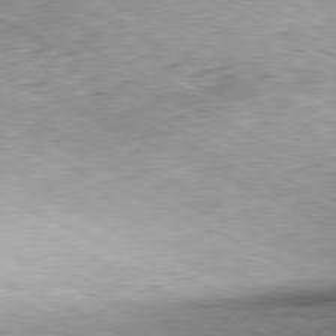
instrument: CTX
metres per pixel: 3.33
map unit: Hpe
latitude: -81.3132
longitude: 10.8786
